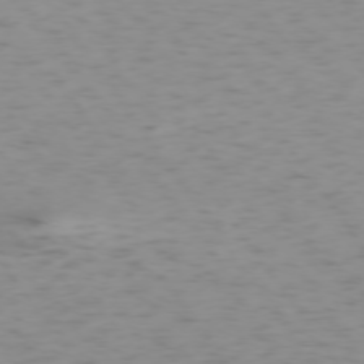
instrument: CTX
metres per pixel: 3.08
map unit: Ap
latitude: -74.6141
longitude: -80.0444
